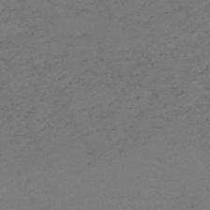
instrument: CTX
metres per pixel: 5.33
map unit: HNb
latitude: -54.8786
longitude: -48.5168
